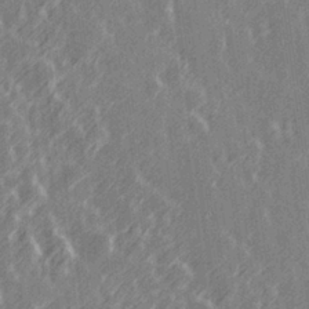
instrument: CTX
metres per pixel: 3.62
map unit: Hve
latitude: 27.2726
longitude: 145.9745
